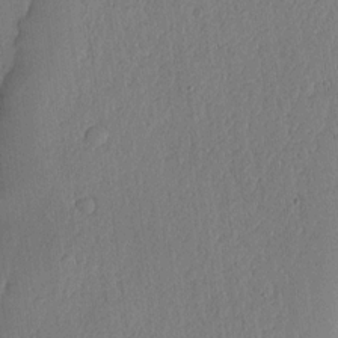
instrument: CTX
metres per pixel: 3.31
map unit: lHvf
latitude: 17.8205
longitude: -115.1970
